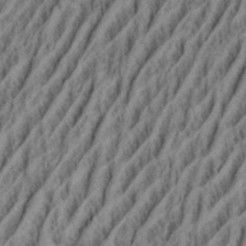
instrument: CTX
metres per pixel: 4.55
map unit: eHh
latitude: 34.8191
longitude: -137.5182
